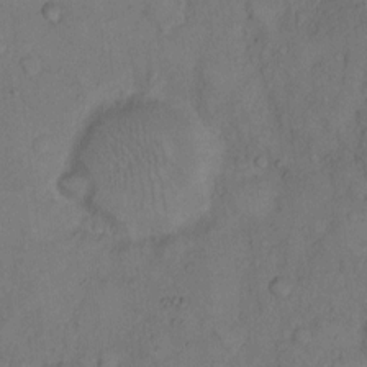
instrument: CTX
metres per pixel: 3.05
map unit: Hto
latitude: 9.9528
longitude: -58.8758
